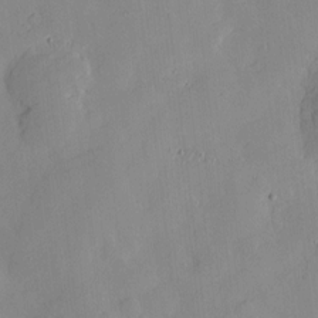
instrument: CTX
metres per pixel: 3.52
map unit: Htu
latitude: -8.4629
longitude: 176.3117
